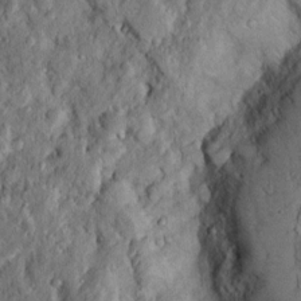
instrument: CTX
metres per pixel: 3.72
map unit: Htu
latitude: -7.3509
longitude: 157.2187
